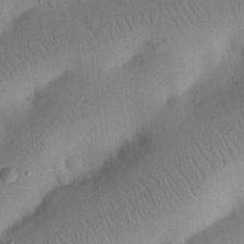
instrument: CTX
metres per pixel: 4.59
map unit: eHh
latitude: 25.2159
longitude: -68.9136
